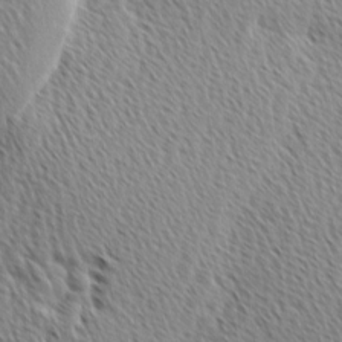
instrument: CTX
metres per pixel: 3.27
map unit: Ave
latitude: 1.1214
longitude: -115.3481
